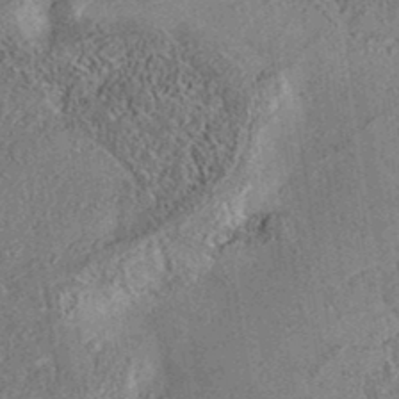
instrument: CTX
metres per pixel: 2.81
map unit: eAb
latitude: 35.9717
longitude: 110.6518
